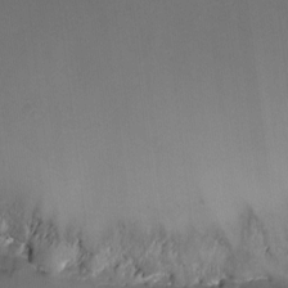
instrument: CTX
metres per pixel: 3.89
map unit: eHh
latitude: -3.3887
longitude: 20.1605
